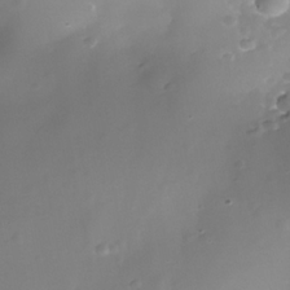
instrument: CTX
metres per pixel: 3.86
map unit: Nhe
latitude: -36.0094
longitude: -130.8758
